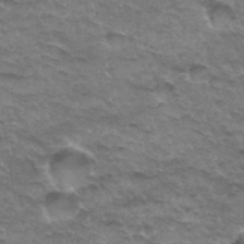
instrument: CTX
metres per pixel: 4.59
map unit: Hto
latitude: 33.2915
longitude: -47.4238
